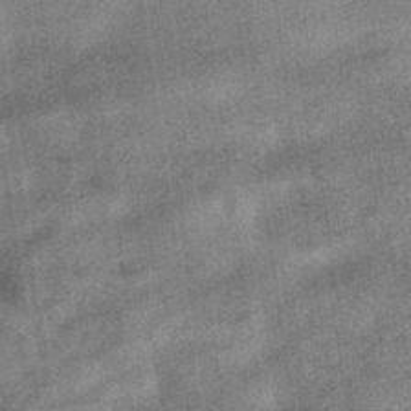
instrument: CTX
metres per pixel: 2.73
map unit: HNhu
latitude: -40.1417
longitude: 96.2929
